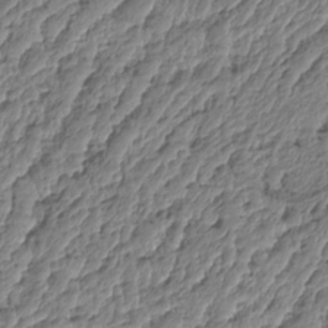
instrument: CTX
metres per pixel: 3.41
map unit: HNhu
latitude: -24.8786
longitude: 50.7085
